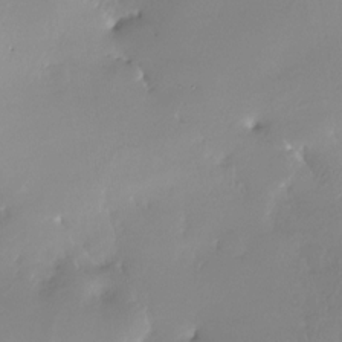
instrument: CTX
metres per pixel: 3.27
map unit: Nhe
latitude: -28.0283
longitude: -110.8002
